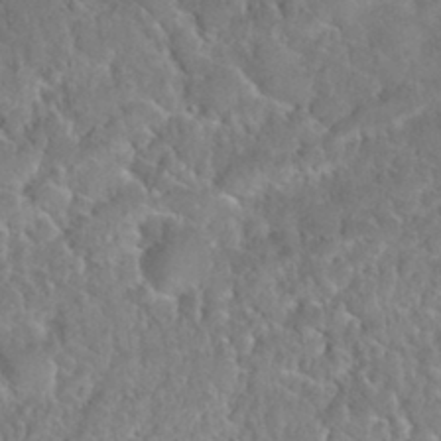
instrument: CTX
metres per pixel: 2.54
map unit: Nhu
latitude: 31.4049
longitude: -51.3481
